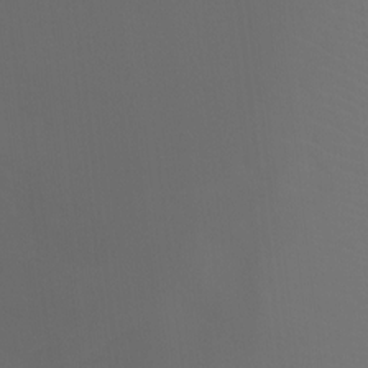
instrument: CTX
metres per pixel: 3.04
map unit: Htu
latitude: -13.1242
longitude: -47.7828
